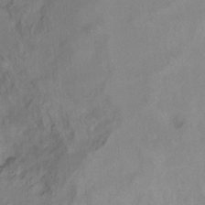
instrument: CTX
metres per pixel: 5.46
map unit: Ht
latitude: 6.4979
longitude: -36.1011
